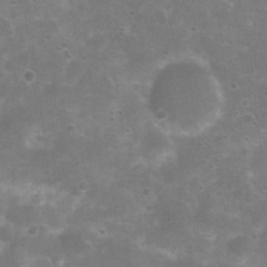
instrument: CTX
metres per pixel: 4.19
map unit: Nhu
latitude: 8.4223
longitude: -21.7072
